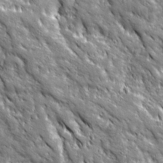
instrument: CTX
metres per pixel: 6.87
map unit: Ave
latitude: 19.9906
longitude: -135.2726
